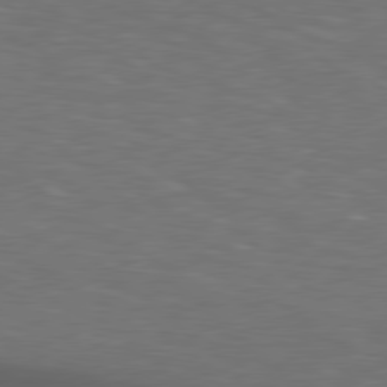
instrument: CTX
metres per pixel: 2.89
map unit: lApd
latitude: 78.8380
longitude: -177.9906
